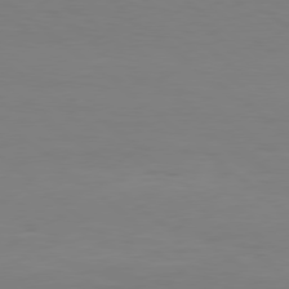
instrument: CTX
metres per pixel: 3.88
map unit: Hpe
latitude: 78.2145
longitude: -173.1025
